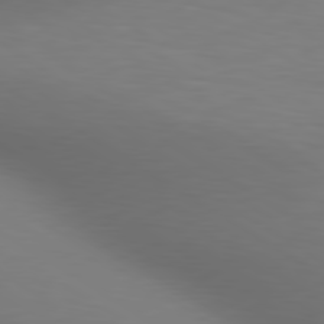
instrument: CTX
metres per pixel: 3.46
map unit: lApd
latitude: 80.2522
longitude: 120.5196
